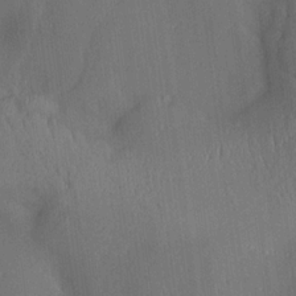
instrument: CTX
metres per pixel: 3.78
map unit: Aa
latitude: 14.8191
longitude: -147.7639
